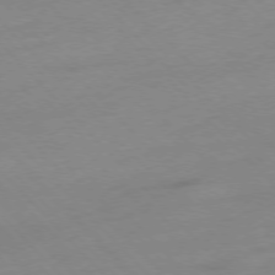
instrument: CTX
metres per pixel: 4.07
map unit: Ap
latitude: -77.1053
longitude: -63.8773
